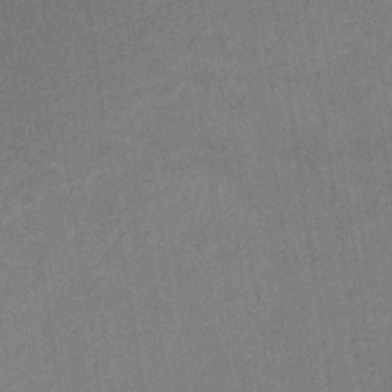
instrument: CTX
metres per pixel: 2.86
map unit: HNb
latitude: -33.9178
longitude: 54.4818
